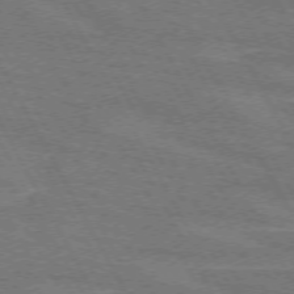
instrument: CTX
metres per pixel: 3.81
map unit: lApd
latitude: 71.7827
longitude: -55.1403
